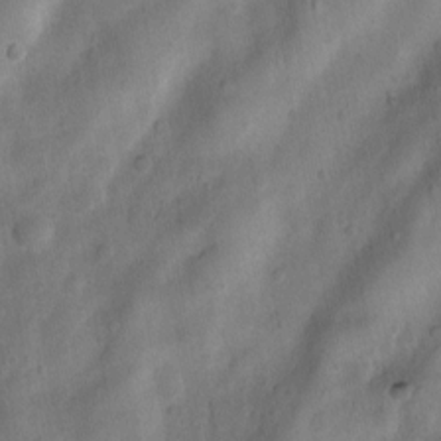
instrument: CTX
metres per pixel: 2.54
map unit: Nhu
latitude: 5.1781
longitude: -24.4790
